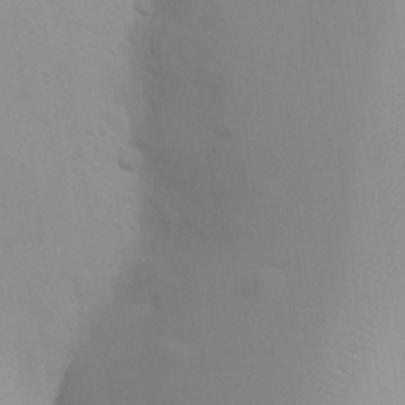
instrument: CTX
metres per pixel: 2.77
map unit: Ht
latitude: 3.5182
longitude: -22.5924
